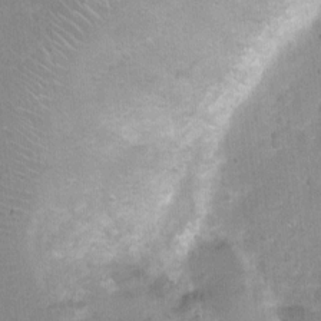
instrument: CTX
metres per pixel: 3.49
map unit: Nhu
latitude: 3.0836
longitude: -16.2522
